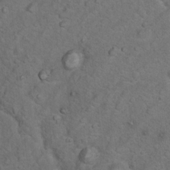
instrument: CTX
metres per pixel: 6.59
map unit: Nhu
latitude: 9.8206
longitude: -23.7450
